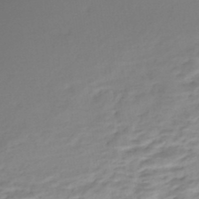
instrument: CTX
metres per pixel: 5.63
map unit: Nhe
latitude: -48.5763
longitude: -172.6679
